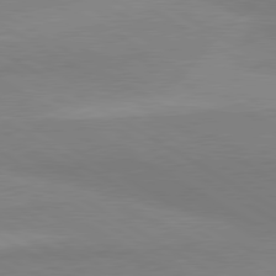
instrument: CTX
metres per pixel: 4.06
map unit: lApd
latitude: 80.3656
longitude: -178.9136
